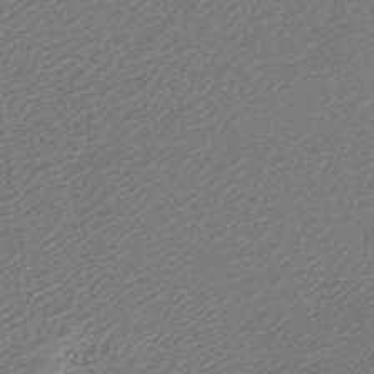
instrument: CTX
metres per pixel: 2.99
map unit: lHb
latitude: -45.9556
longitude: 57.2565
